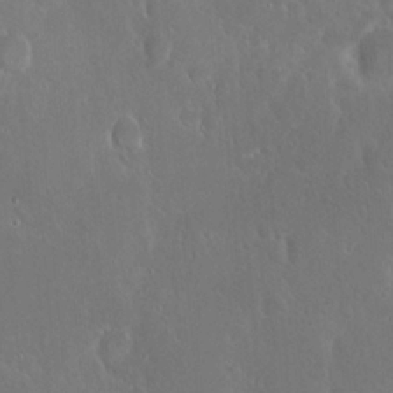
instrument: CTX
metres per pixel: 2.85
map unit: eHh
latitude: 22.2522
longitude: -58.1956
